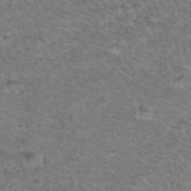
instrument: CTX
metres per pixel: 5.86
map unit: Hto
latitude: 36.8569
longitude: -47.2915
